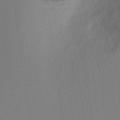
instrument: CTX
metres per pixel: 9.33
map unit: Aa
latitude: 19.8961
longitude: -140.7246
